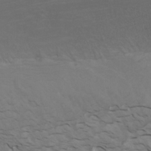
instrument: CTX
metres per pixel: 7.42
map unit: Htu
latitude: -7.2754
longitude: -69.3670
